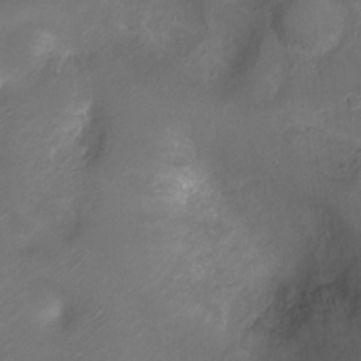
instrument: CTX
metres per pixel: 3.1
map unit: Ht
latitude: -6.7652
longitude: -21.2537
